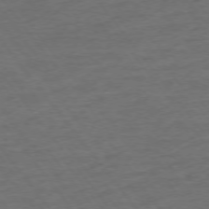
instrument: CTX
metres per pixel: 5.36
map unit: Ap
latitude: -75.8234
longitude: -84.8947
